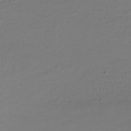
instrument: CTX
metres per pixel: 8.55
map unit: eHh
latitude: -39.2754
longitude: -26.2523
